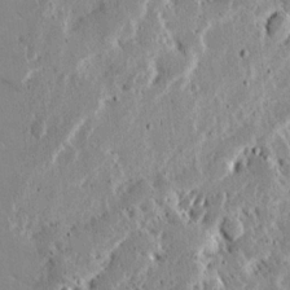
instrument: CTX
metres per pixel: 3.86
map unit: Ave
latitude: 13.8395
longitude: -139.0080
